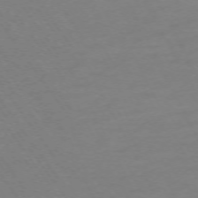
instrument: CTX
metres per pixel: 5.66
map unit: Ap
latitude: -74.0472
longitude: -70.1389
